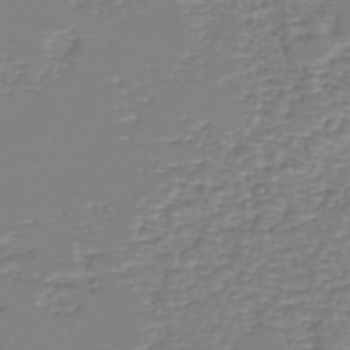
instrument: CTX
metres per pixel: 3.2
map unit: eHh
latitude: -40.5196
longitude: -29.8961
